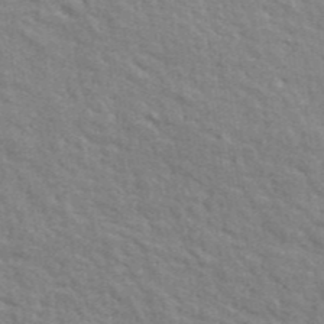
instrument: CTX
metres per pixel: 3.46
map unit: ANa
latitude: 41.6127
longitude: 29.7856
